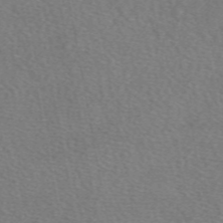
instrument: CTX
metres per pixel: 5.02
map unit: eAb
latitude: 50.1577
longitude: 111.3509
